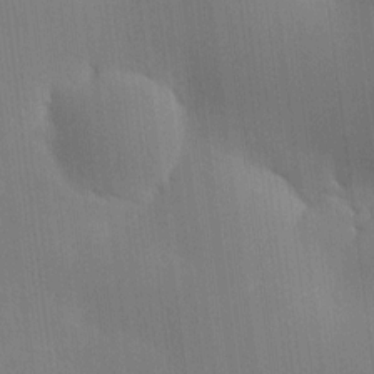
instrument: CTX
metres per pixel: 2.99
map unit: HNhu
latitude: 7.9150
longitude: 15.7856
